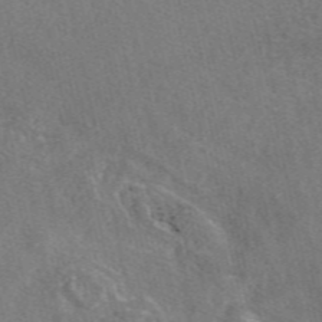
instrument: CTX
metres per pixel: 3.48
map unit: eAb
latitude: 48.9325
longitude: 112.4062
